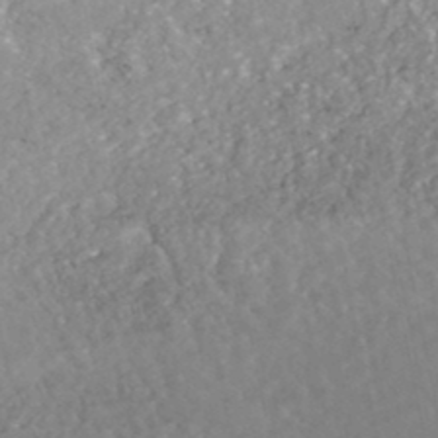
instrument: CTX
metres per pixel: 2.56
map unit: HNhu
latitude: -48.7275
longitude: 102.6330
